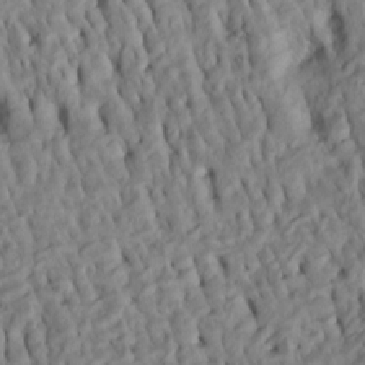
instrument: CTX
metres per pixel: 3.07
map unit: Htu
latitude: -8.2739
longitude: 145.3888
